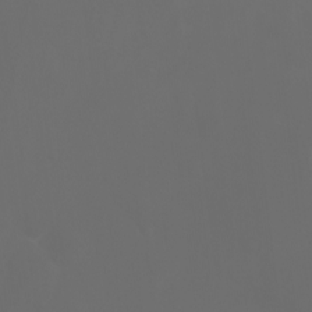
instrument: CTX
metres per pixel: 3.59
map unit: Aa
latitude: -7.4454
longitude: -79.1781
